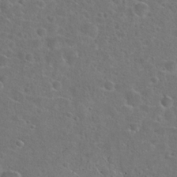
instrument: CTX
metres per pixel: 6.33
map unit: Hto
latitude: 23.7450
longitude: -46.6113
